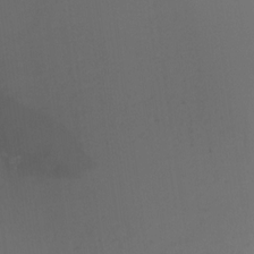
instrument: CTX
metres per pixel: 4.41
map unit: Htu
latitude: -15.2754
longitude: -46.8191
